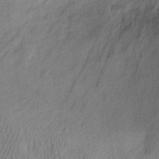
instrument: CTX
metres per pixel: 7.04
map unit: eHh
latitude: 25.8583
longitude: -75.6316
